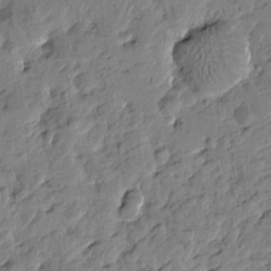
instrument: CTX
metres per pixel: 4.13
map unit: Htu
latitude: -1.2187
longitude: -179.5749
